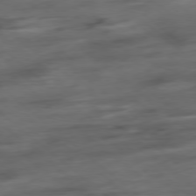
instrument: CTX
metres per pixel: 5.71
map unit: Hpe
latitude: -78.8975
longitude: -18.8758
